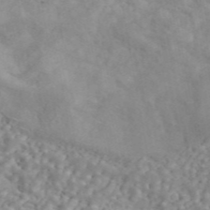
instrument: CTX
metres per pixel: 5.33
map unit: ANa
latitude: 45.7260
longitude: 23.6911
